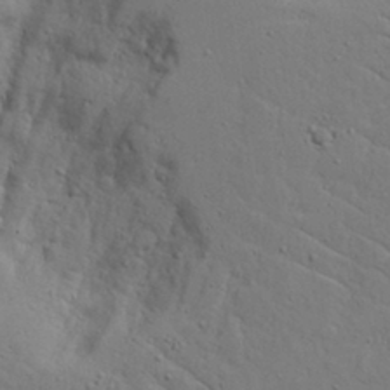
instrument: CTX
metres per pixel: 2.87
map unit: Aa
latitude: 16.7813
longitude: -125.3481
